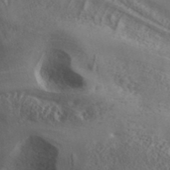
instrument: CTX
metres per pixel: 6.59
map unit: ANa
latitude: 41.5749
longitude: 34.3495
